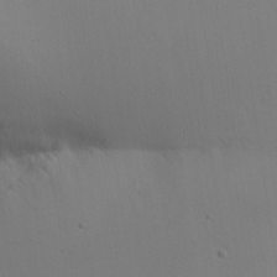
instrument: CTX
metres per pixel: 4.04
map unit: Nhu
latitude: 25.5560
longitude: -71.1025
